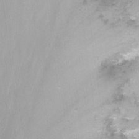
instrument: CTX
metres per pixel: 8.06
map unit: Nhu
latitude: -11.8422
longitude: -48.4034
